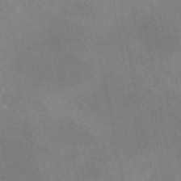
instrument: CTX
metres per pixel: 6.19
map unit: eAb
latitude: 45.4804
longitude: 125.9367
